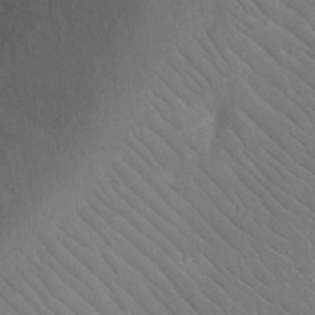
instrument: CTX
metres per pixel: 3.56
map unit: eHh
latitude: 16.7246
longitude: -71.9528
